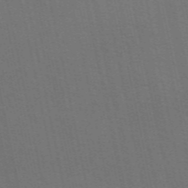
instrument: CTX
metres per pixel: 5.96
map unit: eAb
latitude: 51.0458
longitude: 112.6897
